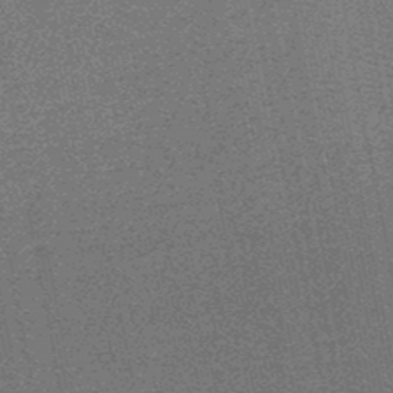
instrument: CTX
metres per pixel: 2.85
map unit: HNb
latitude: -48.1228
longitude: -44.0255
